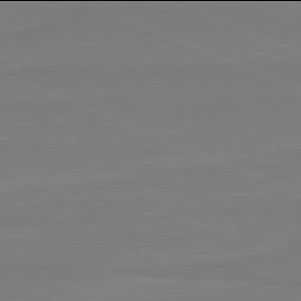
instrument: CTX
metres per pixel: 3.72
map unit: lApd
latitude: 81.9906
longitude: 165.9745
